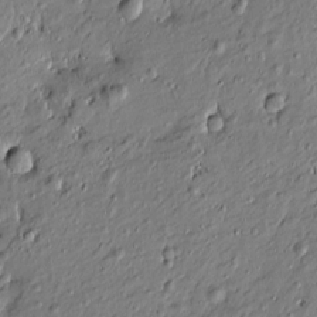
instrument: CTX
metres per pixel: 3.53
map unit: Htu
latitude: -7.3131
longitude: 177.7289
